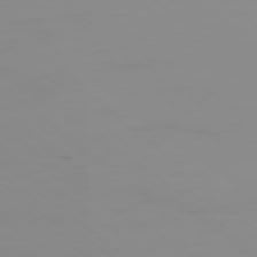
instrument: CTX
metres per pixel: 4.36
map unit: Ap
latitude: -79.5966
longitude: -71.4237
